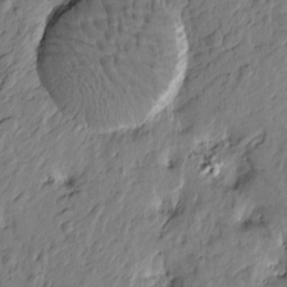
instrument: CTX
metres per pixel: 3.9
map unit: Htu
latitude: -3.2753
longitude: 179.3887
